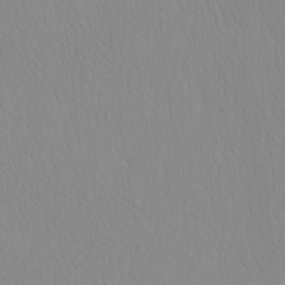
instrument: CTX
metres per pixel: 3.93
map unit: HNhu
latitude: -5.1809
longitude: 14.5952
